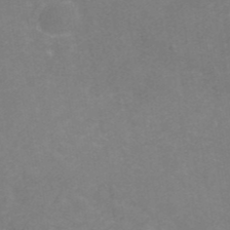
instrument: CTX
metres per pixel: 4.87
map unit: ANa
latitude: 40.4978
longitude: 24.1039
